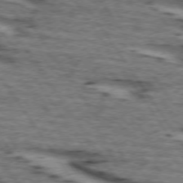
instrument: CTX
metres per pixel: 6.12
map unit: lApd
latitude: 73.6505
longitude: -73.4049
